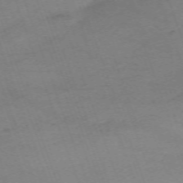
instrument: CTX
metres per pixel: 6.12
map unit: Nhu
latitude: -67.6533
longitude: 40.1417
